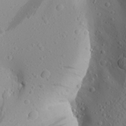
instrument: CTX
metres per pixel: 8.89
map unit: Aa
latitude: 23.1970
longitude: -145.0269
